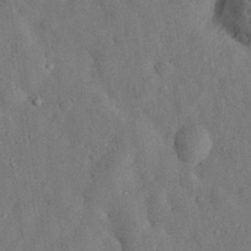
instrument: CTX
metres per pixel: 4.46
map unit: eHh
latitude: 29.3104
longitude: -76.2144
